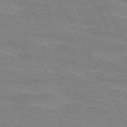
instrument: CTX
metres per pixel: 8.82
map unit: lApd
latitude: 72.0822
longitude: -55.2537
